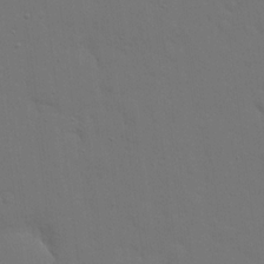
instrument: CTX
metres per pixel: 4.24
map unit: eHh
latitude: 18.8758
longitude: -66.7813
